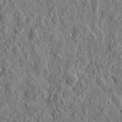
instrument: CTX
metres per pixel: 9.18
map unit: eHh
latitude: 10.6491
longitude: -73.5372
